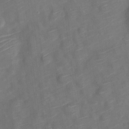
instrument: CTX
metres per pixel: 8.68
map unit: Nve
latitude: -19.9178
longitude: 106.4440
